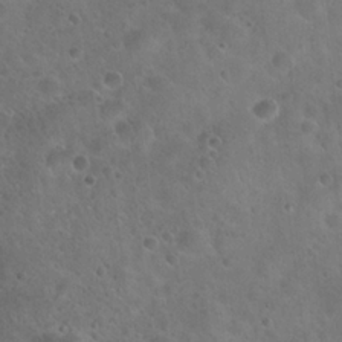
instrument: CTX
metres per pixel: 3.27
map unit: Hto
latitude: 22.2900
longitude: -53.7072
